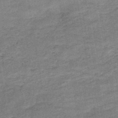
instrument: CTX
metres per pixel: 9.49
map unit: HNb
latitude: -48.3496
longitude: -38.8191
